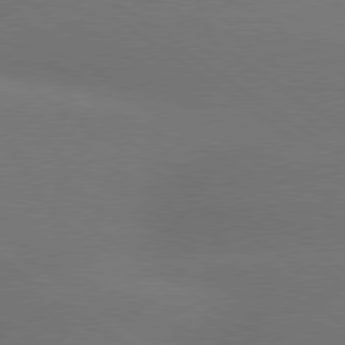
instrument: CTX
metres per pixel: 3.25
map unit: Hpe
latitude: 78.9892
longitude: -151.8772
